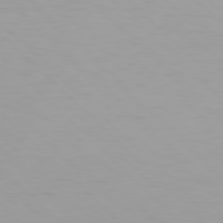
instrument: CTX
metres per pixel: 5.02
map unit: Hpe
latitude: 77.9528
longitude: -167.4048
